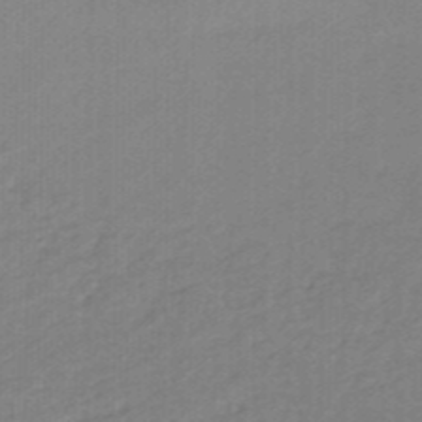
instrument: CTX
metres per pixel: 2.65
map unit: eHb
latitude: -46.3306
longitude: 89.2754
